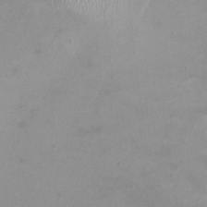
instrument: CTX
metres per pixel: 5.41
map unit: HNhu
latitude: -0.3496
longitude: -4.5357
